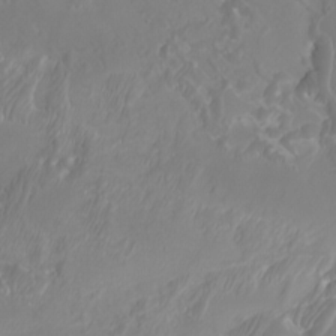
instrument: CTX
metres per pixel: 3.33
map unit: Htu
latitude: -6.8030
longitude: -74.6868
